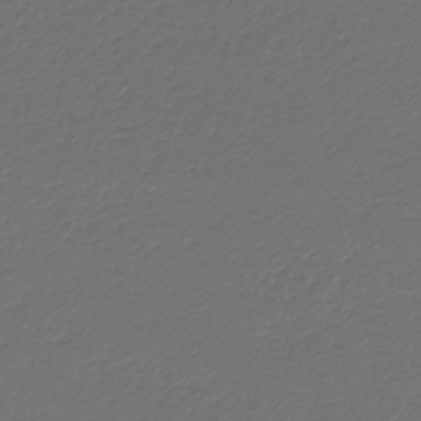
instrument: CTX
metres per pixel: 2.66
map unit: lHb
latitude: -43.5966
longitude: 61.9178
